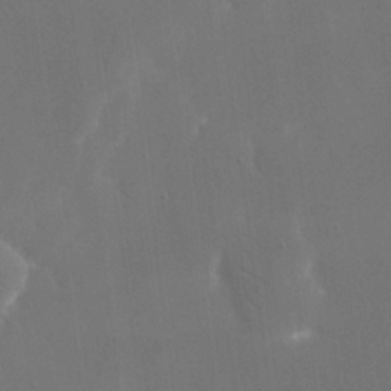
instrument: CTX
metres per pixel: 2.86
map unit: eHh
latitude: 19.4615
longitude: -67.6127
